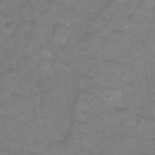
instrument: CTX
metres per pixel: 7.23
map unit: Ht
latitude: 1.5749
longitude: -32.6490
